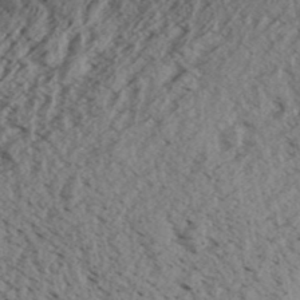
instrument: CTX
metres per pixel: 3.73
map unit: Aa
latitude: 31.1592
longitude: -137.0837
